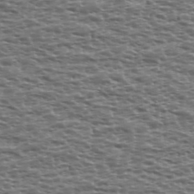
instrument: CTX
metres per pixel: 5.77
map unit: Ave
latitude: 39.3671
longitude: -112.5546
